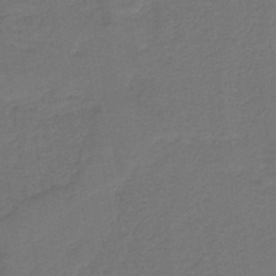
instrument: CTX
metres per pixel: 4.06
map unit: HNb
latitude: -42.4251
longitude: 51.1998
